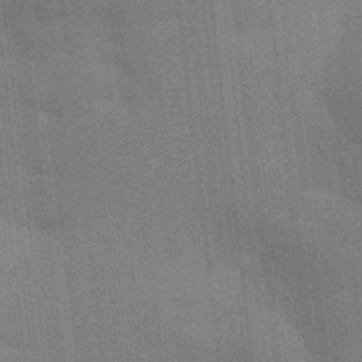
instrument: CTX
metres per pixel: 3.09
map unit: Aa
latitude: 33.3860
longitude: -143.4616
